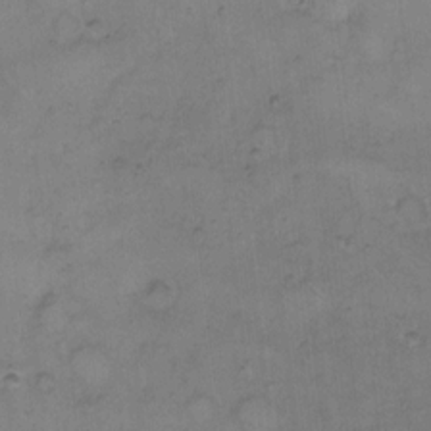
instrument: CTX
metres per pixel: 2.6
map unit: Hto
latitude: 8.1200
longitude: -60.7057
